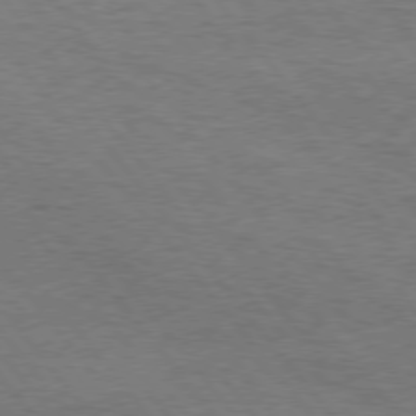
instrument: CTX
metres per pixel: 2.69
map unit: Hpe
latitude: 75.4238
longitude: -151.4804
